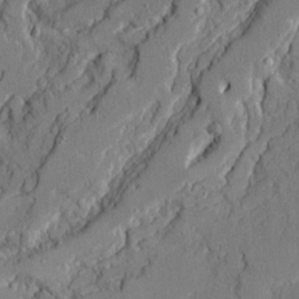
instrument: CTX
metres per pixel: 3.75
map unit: Ave
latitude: 21.4616
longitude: -128.9136
